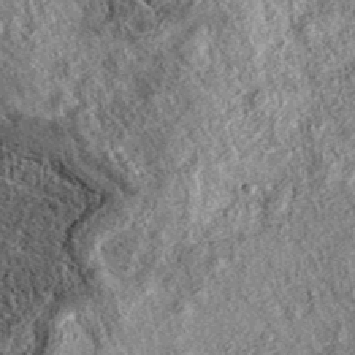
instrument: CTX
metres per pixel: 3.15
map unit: eAb
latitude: 37.1025
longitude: 108.0283
